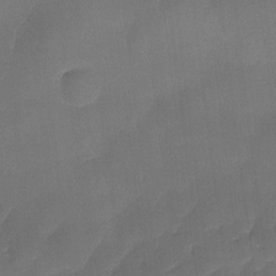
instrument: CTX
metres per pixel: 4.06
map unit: Ave
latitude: -9.9556
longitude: -122.6301
